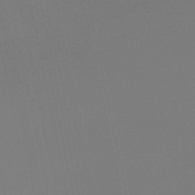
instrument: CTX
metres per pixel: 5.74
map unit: lHb
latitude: -47.5021
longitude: 64.9542
